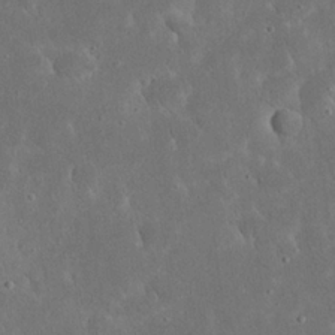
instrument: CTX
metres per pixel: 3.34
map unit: eHh
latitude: 23.6694
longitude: -67.5938
